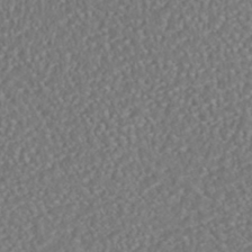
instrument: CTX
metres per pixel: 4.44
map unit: HNhu
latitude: -46.5196
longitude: 104.6329
